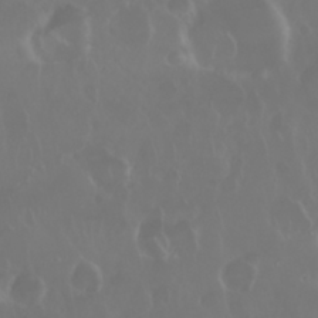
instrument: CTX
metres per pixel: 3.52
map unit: Nhu
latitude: 28.7624
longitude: -62.8947
